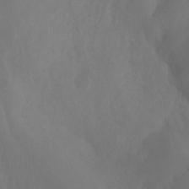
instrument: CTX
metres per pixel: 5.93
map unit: Ht
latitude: -7.5588
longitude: -27.8395
